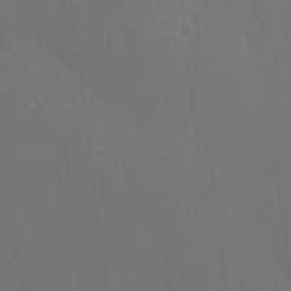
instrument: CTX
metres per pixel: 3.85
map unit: eHh
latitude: 5.8772
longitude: -69.1970
